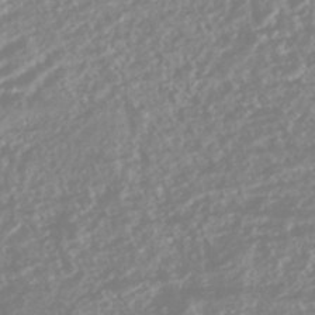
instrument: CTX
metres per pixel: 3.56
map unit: HNhu
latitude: -44.2173
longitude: 103.8422
